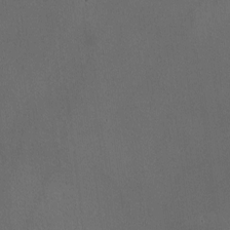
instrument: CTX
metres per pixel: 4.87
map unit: HNhu
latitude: -0.7464
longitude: -0.2522
